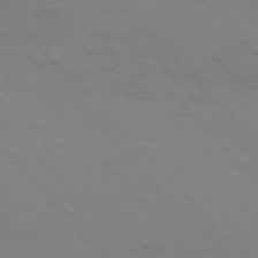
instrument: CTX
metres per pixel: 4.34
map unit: Ap
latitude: -76.9731
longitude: -61.2159
